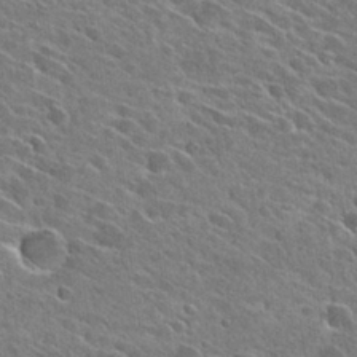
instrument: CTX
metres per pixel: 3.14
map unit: Hto
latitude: 27.7450
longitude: -43.2348
